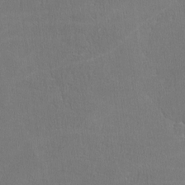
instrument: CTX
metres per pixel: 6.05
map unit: lHvf
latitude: -11.4832
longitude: -101.2726
